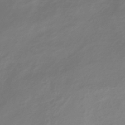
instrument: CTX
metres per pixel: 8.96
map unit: lHb
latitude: -37.7855
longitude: 71.7856
